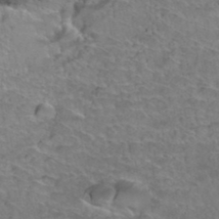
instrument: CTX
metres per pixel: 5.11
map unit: Hto
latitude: 37.0648
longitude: -42.2145
